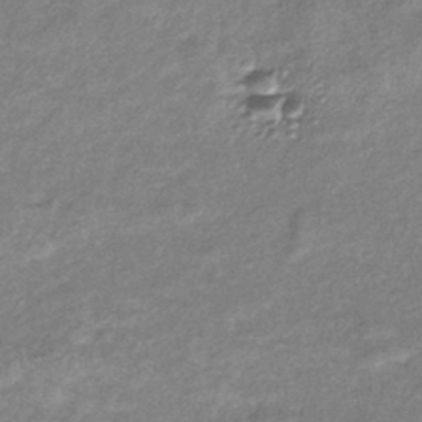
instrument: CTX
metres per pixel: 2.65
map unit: eHb
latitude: -38.3495
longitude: 78.1794
